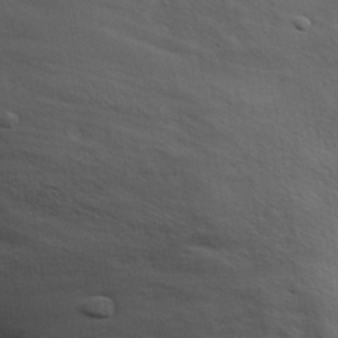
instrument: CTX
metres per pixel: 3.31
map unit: eHh
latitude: 28.3845
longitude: -75.3671
